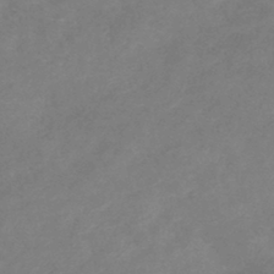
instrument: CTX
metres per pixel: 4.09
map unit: lHb
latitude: -41.1998
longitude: 77.1053
